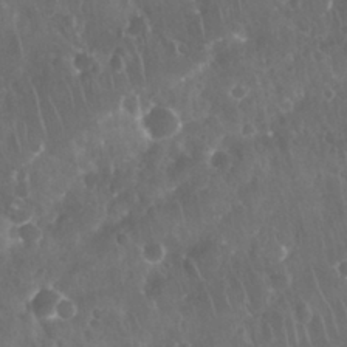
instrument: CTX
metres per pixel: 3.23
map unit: Nhu
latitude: 28.4790
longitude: -64.9703
